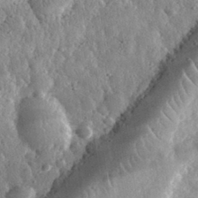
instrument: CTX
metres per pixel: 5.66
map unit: eHh
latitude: 32.6490
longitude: -79.1214
